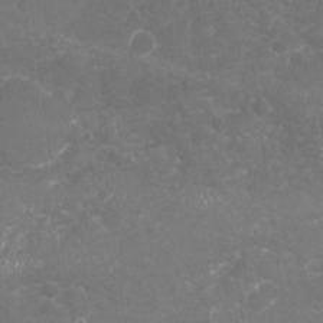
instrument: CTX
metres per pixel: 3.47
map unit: Nhu
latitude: -18.8030
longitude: -57.5182
